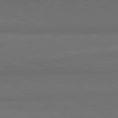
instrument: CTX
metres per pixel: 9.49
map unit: lApd
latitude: 81.9339
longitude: 159.6532
